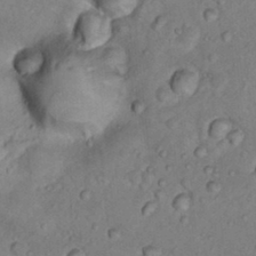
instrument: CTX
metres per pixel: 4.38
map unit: Hto
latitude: 16.6302
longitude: -35.5938
